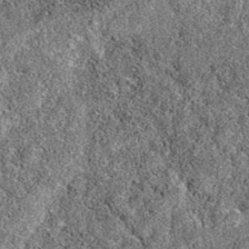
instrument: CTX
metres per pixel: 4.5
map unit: eAb
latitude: 36.2900
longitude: 106.6518
